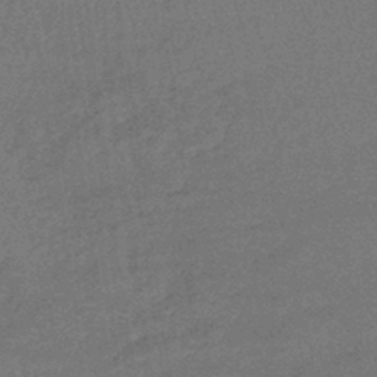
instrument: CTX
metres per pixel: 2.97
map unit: lHb
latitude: -42.6707
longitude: 66.6518
